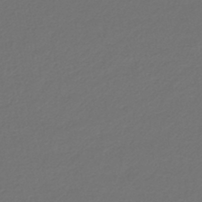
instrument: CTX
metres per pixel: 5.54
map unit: lHb
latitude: -42.6896
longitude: 61.7478
